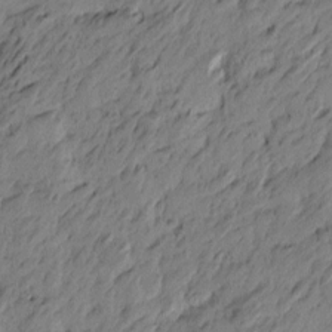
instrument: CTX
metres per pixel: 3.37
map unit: Htu
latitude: -5.1809
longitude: 179.9178
